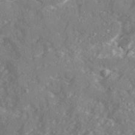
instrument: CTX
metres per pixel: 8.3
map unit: Ave
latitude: 19.7638
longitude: -130.4412
